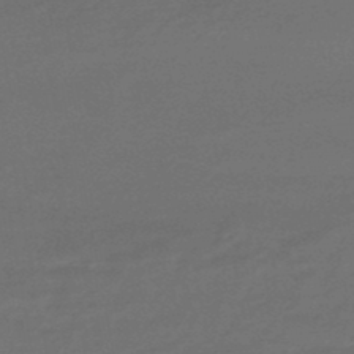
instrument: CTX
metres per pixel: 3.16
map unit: HNhu
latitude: -46.9541
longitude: 90.2362
